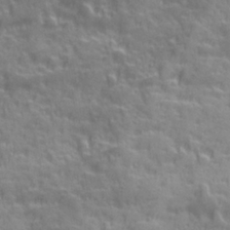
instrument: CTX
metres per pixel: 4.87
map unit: Ave
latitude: 19.6882
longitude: -132.3656
